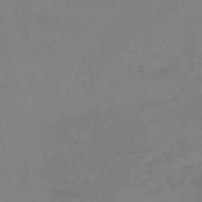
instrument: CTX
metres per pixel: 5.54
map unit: lHb
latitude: -46.4251
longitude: 75.5777
